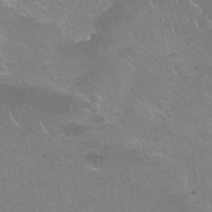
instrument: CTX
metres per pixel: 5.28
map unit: Nhu
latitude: 25.3670
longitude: -52.8947
